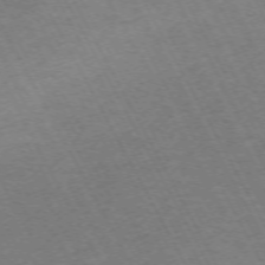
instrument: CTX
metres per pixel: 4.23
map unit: Hpe
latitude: -71.9556
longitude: 8.3873
